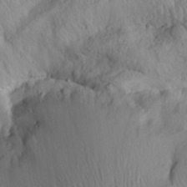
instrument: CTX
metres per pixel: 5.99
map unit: Aa
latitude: 30.8002
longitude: -133.8583
